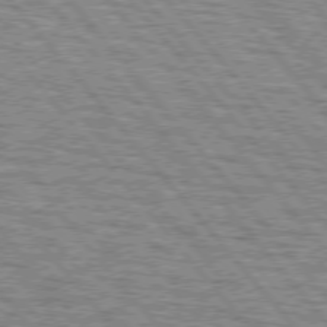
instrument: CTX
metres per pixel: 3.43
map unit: lApd
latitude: 75.4615
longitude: -76.9136
